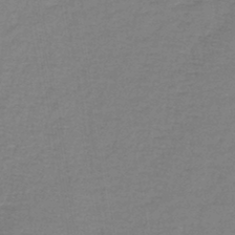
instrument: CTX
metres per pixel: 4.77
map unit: lHb
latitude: -44.4818
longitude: 57.3321
